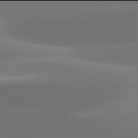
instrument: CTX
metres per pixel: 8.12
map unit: lApd
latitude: 81.9906
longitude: -163.2726
